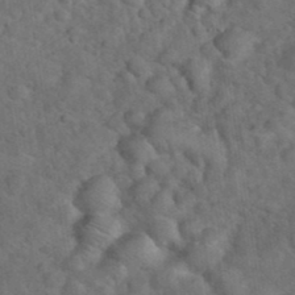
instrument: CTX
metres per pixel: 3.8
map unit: eHh
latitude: 37.4993
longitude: -67.0080
